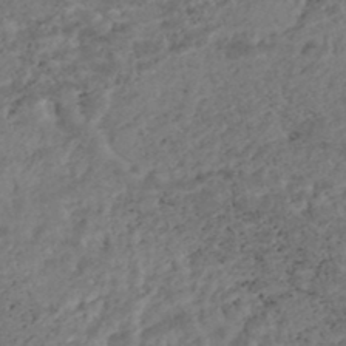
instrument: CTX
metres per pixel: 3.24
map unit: Nhe
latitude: -47.6344
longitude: -173.2536
